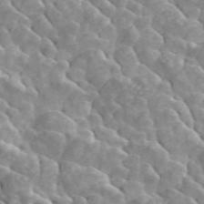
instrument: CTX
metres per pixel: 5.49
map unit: ANa
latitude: 46.2334
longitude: 23.7289
